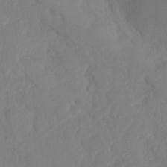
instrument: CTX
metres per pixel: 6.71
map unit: HNhu
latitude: -24.1984
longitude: 49.5777
